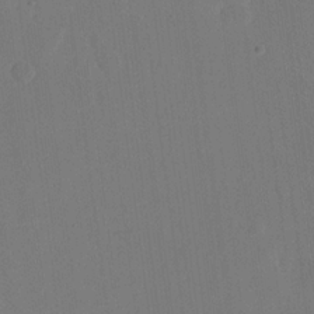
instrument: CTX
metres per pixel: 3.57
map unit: eHh
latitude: 18.9136
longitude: -67.7827
